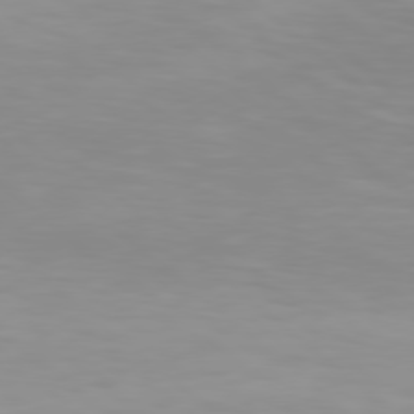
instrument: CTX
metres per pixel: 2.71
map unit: Hpe
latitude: 77.8205
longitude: -133.9717
